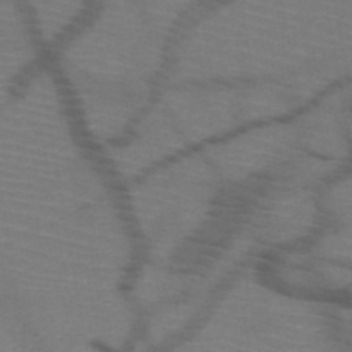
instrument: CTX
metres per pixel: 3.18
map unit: HNb
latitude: -49.9745
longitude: -44.4979
